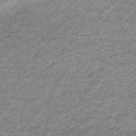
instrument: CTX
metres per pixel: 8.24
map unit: HNb
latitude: -48.6708
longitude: -39.6694
